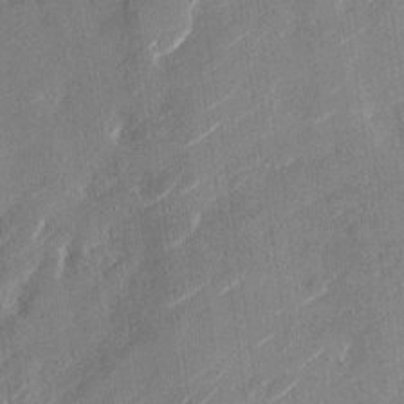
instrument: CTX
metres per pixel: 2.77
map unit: Nhu
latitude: -28.4062
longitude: -72.6869
